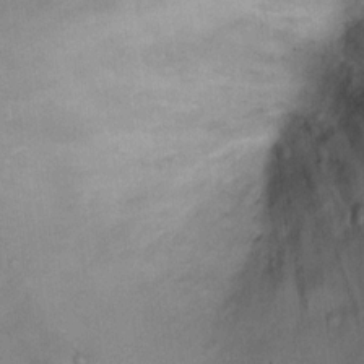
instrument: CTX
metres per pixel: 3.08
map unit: Ht
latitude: 12.4601
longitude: -40.2522
